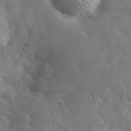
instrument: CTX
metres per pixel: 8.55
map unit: eHh
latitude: 36.6869
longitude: -67.5371
